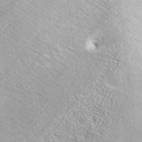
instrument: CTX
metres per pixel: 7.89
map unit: ANa
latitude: 41.8016
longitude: 17.9367
